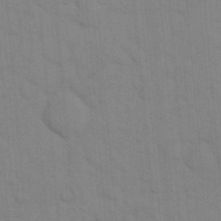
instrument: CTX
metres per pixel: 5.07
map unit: eHh
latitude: 18.6301
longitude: -64.0633
